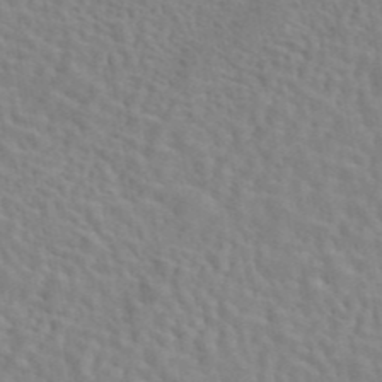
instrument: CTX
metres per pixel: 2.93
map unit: eAb
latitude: 44.3467
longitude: 112.8030
